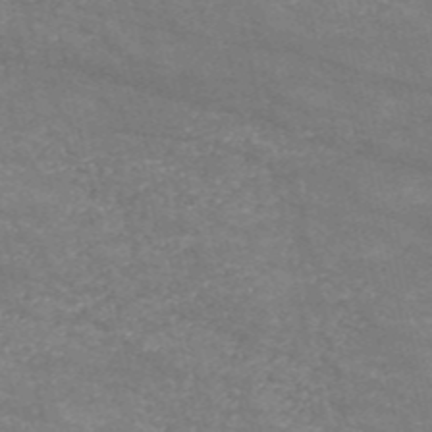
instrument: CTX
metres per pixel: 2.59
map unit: HNb
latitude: -53.9367
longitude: -38.5168
